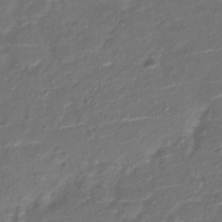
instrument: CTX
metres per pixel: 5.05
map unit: Nve
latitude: -20.1228
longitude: 104.7274
